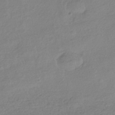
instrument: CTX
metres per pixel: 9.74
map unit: HNhu
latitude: -41.3509
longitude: 98.8597
